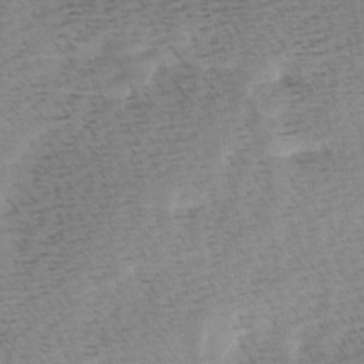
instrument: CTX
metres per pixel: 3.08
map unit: Ave
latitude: 0.8002
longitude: -115.1970
